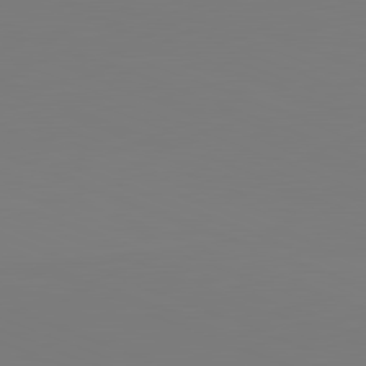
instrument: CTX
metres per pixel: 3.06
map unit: lApd
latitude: 81.9150
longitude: 146.0850
